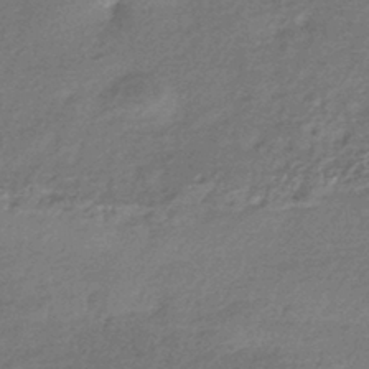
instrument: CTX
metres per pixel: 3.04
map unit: HNhu
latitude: -42.6140
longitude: 93.4265
